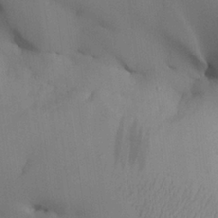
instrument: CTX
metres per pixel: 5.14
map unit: Aa
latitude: 26.4223
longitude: -129.1403
